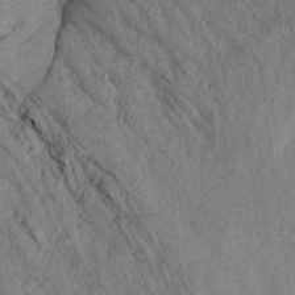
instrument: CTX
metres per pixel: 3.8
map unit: Aa
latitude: 16.7435
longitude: -145.6316
